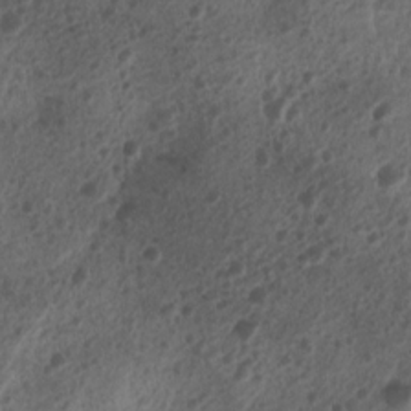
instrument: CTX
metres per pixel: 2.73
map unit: Nhu
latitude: 7.1970
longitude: -21.7260
